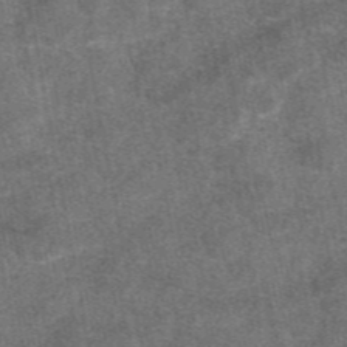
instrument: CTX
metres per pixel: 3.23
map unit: eAb
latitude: 47.9339
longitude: 108.5952
